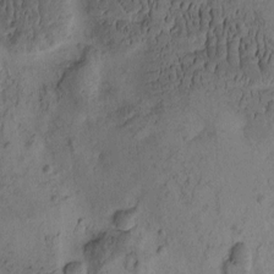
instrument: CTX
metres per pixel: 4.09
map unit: eHh
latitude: -1.5966
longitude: 16.9542
